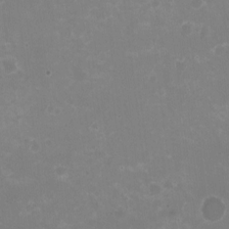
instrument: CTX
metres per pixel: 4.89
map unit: HNhu
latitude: -2.5384
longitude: -3.8205
